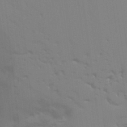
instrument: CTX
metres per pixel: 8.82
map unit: Aa
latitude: 32.2711
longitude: -144.7813
